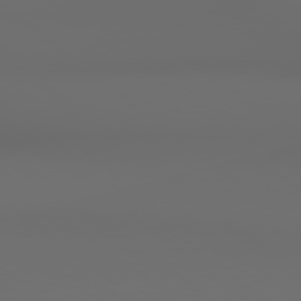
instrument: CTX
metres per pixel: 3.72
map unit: Hpe
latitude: 78.8758
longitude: -163.7639
